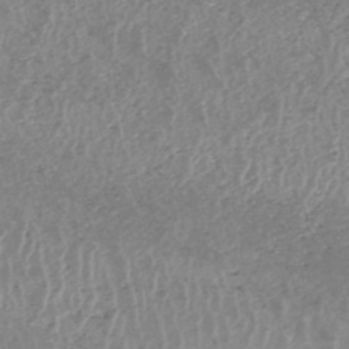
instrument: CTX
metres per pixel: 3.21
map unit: HNhu
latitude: -47.7855
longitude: 30.9164
